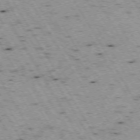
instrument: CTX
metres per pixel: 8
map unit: Hpe
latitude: -73.4265
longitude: 7.4832
